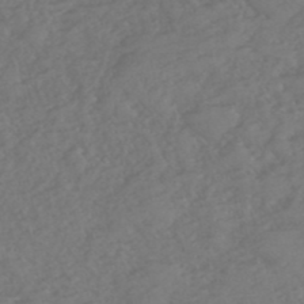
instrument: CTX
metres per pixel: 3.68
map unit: eHh
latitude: -51.2376
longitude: -23.8583
